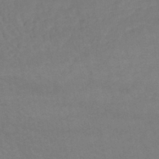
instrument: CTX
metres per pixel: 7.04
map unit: lHb
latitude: -42.8785
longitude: 66.8219
